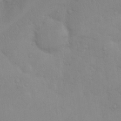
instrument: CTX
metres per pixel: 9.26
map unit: Nhu
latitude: 13.0459
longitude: -27.8395
